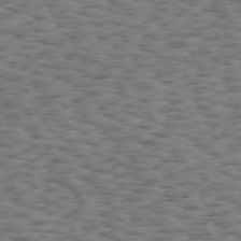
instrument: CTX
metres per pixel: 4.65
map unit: Hpe
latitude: 73.0837
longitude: -129.9906
